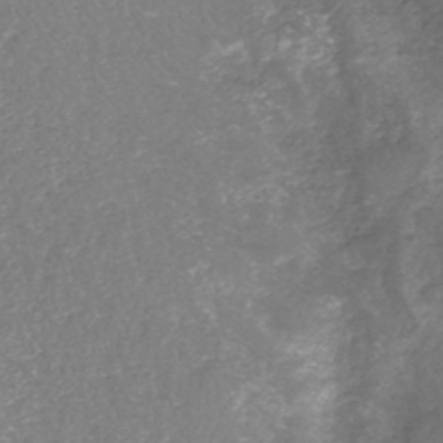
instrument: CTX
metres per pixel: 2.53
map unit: HNhu
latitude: -48.1039
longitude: 28.3306
